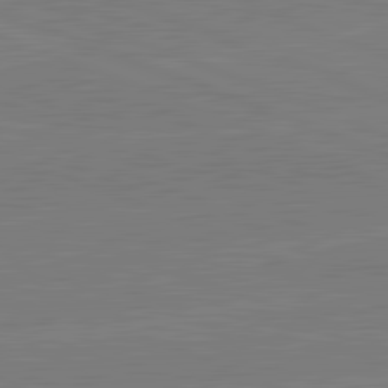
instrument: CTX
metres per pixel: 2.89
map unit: lApd
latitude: 82.2900
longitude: -157.1781
